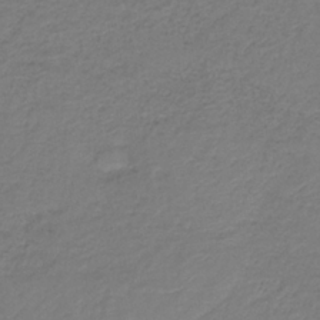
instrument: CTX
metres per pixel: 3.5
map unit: lHb
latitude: -34.6518
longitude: 64.2740
